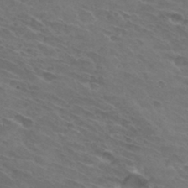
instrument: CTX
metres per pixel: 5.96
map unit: Hto
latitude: 32.3089
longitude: -44.0255
